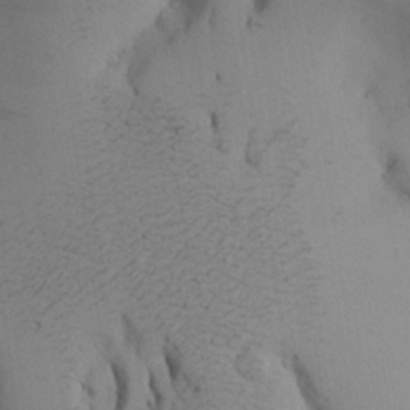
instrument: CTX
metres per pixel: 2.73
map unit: Aa
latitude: 25.2537
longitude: -129.1781
